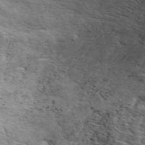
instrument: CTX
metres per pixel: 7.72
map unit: ANa
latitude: 49.4237
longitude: -76.1766
